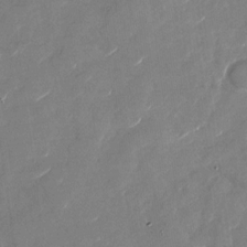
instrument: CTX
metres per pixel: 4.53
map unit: Nhu
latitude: -27.9367
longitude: -73.3104
